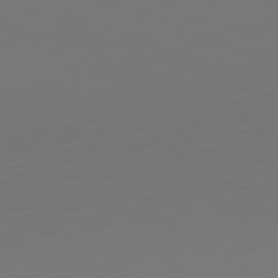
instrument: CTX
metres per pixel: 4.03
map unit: Hpe
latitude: -82.5763
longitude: 8.4629
